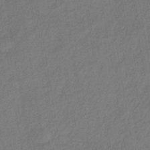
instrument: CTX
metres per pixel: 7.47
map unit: lHb
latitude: -39.5399
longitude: 72.9919
